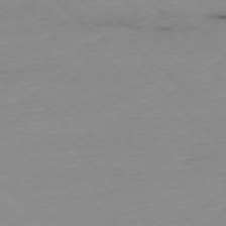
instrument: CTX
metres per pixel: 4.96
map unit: Ap
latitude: -77.5399
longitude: -90.2711
